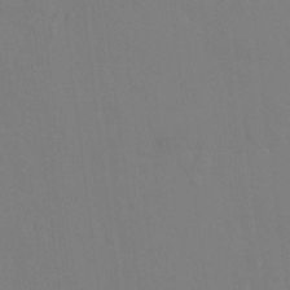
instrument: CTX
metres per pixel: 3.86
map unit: Hto
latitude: -1.1054
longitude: -34.0633
